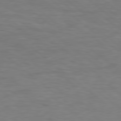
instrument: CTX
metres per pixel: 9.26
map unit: Hpe
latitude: 79.1970
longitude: -128.1578
